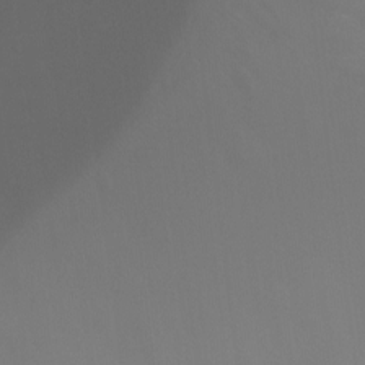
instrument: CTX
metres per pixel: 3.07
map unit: Ht
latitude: -3.4265
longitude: -25.2537
